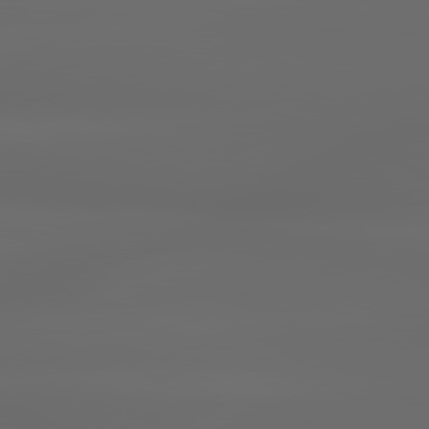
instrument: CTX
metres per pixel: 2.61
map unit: lApd
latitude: 79.8395
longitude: -139.6694
